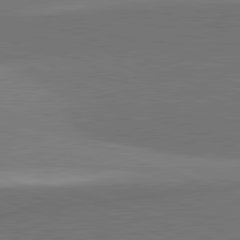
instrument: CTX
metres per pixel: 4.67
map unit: lApd
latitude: 82.0255
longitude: 148.9542
